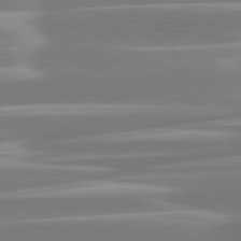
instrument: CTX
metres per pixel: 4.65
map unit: lApd
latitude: 80.8002
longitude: -128.8947
